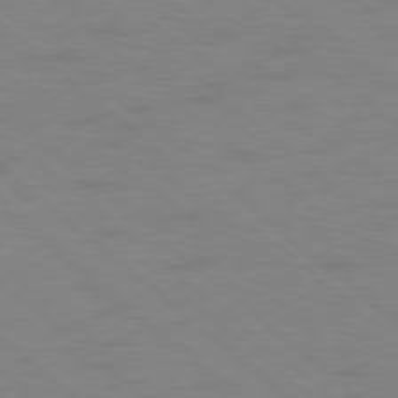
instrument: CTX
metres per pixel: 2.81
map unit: Ap
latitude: -78.6140
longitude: -68.1956
